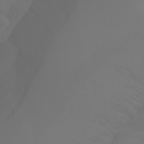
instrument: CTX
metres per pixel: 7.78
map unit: Aa
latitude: -11.1809
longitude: -68.2333
